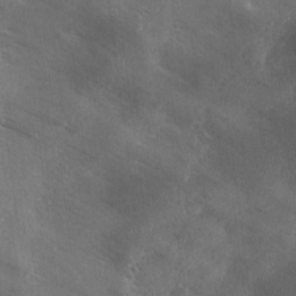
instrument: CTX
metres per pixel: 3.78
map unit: Ave
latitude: 0.4601
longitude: -111.7639
